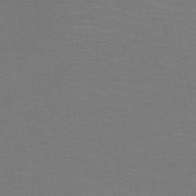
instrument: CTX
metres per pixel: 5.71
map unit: HNb
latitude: -48.9164
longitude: -46.1389
